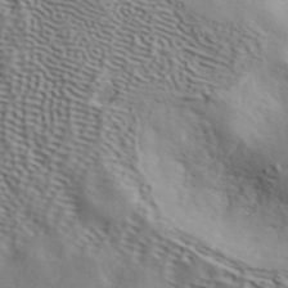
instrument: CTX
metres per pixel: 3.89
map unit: ANa
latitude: 42.5168
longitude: 50.6518
